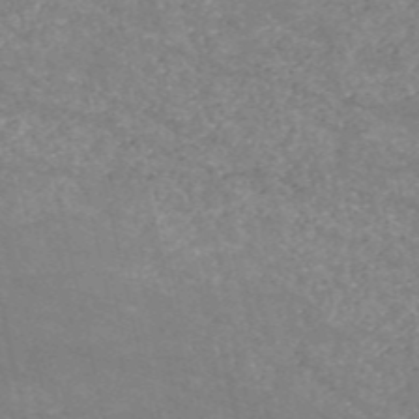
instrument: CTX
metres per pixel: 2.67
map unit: HNb
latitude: -53.9367
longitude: -38.7057
